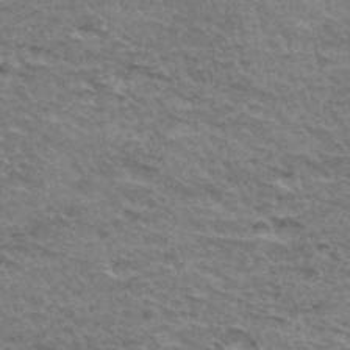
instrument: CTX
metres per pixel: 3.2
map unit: Hto
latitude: 34.9324
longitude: -45.5371
